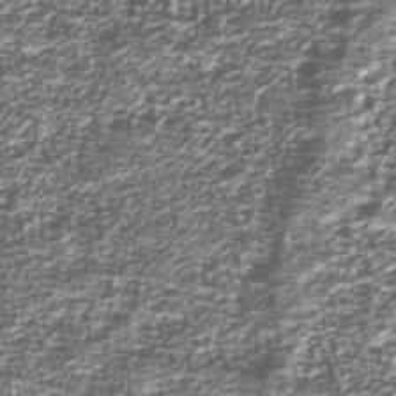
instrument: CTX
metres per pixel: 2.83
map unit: Nhu
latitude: -39.0109
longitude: -82.2522
